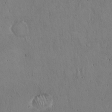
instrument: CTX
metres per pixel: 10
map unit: Hto
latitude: 17.2915
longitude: -59.3860
